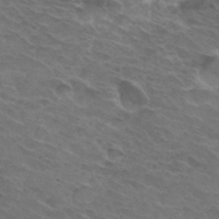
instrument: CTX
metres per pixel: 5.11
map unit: Hto
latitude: 32.6302
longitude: -44.1011
